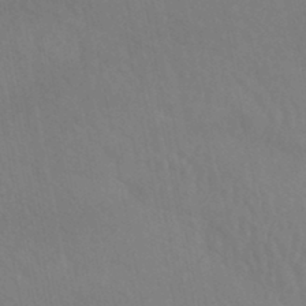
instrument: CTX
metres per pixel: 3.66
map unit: HNhu
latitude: -46.2928
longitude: 96.7652
